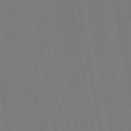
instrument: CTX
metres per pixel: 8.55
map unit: lHb
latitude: -49.1620
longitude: 73.6155
